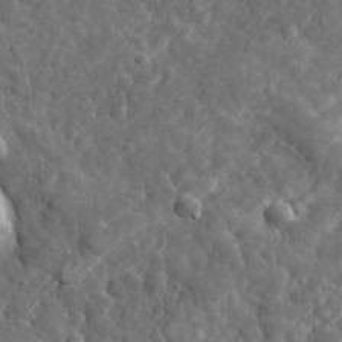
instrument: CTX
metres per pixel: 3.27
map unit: lHvf
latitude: 35.0080
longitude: -86.5357
